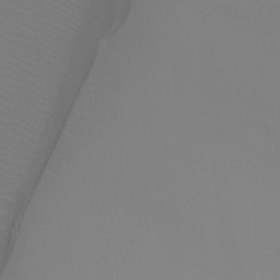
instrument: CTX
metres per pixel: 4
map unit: Ht
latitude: -7.2565
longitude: -29.5749
